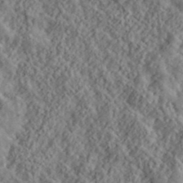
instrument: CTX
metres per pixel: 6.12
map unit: lHvf
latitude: 40.1955
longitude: -88.7625
